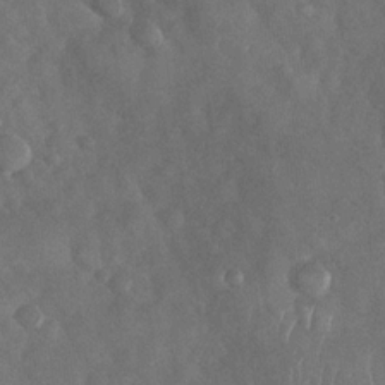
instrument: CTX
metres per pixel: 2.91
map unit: Nhu
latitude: -30.0850
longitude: -60.2522
